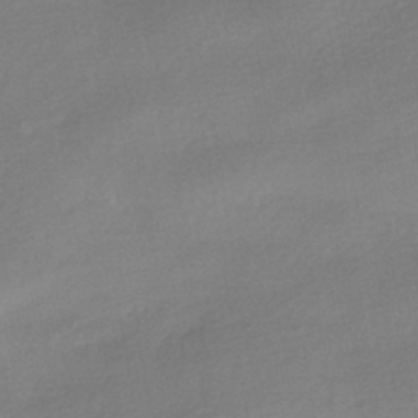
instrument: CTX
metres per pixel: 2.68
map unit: HNhu
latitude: -41.3698
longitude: 95.6533
